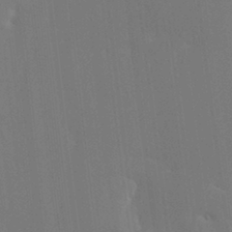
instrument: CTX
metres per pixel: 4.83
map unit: Ave
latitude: 17.8772
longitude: -139.3104
